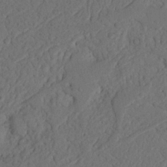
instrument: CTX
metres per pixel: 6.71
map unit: Nhu
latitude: 21.8961
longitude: -74.3467
